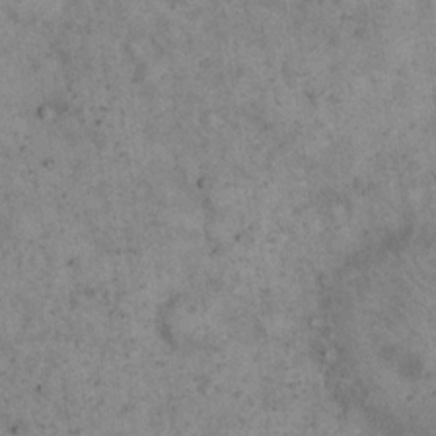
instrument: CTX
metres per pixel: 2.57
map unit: eHh
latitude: 17.4426
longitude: -62.1200
